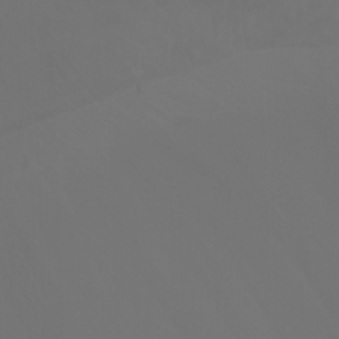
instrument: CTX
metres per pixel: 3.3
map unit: Nhu
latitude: -7.2565
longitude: -84.6869
